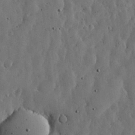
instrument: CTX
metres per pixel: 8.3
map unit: lHvf
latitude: 19.2726
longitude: -114.1388
